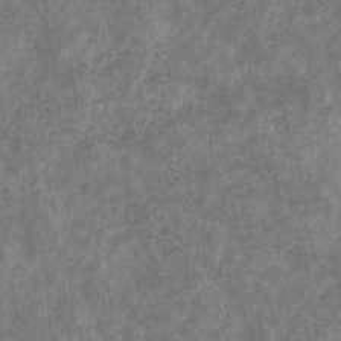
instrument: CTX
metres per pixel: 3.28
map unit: eHb
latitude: -31.1431
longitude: 72.1228
